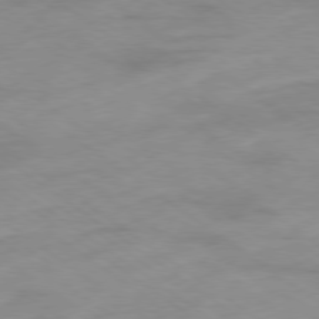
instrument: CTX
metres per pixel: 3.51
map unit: Ap
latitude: -79.1053
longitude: -96.6679
